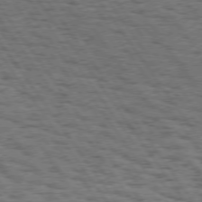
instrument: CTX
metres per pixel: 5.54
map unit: Hpe
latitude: 74.4034
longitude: -134.4412
